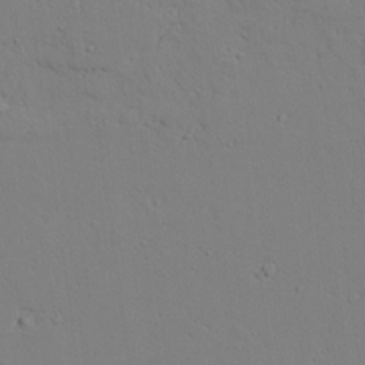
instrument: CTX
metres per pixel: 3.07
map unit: lAvf
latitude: 24.8002
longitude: -109.6316
